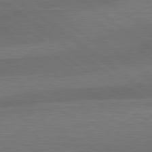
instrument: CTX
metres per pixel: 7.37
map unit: lApd
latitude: 79.5749
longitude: -89.6694
